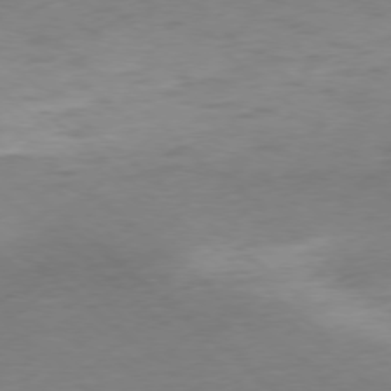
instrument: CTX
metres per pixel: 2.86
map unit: Ap
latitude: -78.0472
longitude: -78.3656
